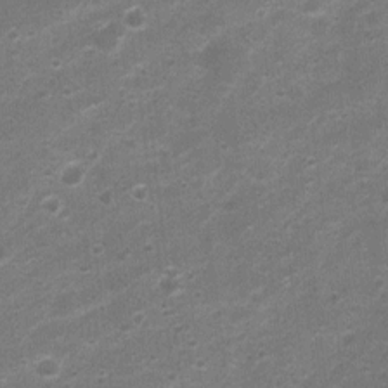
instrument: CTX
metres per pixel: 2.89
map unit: Nhu
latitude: 4.3656
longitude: -25.9528
